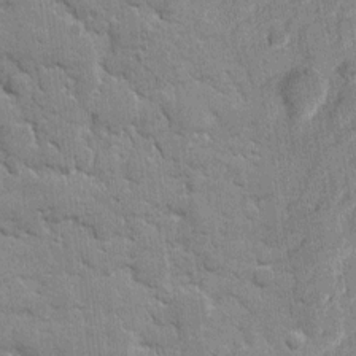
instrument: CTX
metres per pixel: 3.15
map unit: eHh
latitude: 9.1970
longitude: -66.7435
